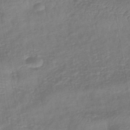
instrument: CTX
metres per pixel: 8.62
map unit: eHb
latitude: -43.4454
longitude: 81.9178
